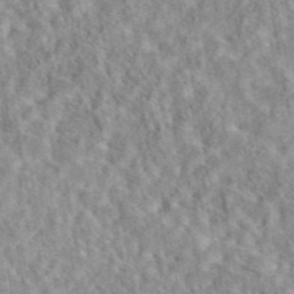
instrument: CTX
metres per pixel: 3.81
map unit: eAb
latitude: 44.3278
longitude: 116.5573
